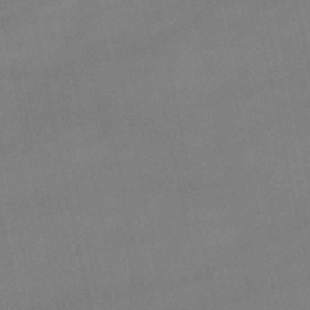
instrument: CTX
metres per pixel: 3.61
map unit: lHb
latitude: -46.8597
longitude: 70.0094
